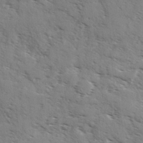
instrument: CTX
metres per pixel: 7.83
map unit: Ave
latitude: 1.3859
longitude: -110.8569
